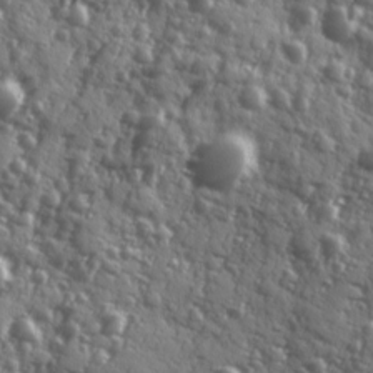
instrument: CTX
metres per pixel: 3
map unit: Ave
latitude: 11.9717
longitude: -103.4615
